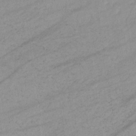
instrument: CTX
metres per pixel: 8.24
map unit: eHb
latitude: -33.6155
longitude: 70.8975
